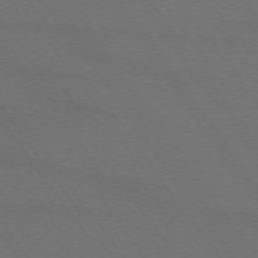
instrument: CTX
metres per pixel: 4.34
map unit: lApd
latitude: 73.7828
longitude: -72.1956
